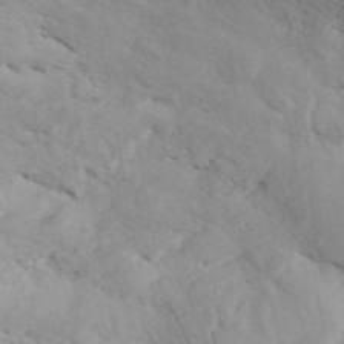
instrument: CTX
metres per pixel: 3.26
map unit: ANa
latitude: 43.1970
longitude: 53.8989
